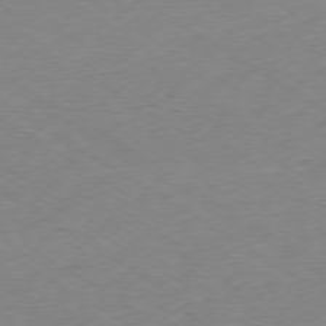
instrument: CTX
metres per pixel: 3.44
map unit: Ap
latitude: -78.4818
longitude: -57.9150
